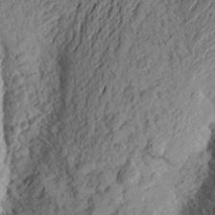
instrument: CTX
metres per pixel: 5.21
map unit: Aa
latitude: 23.0080
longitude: -149.2915
